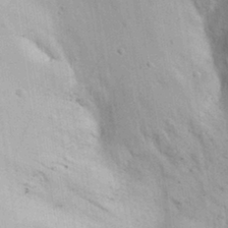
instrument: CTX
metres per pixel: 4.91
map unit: eHh
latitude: 30.7247
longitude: -71.2348
